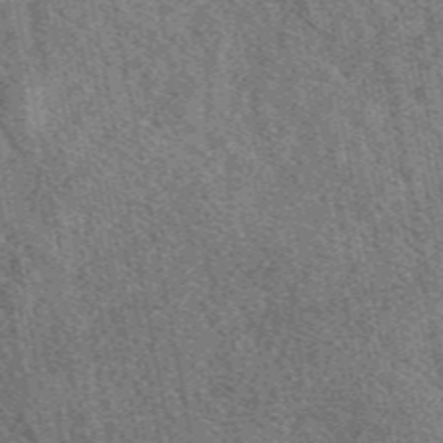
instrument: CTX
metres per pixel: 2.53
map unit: eAb
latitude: 48.1389
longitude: 120.0094
